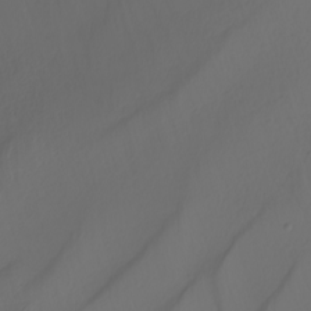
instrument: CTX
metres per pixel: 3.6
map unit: Nhu
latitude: -6.1605
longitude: -94.3467
